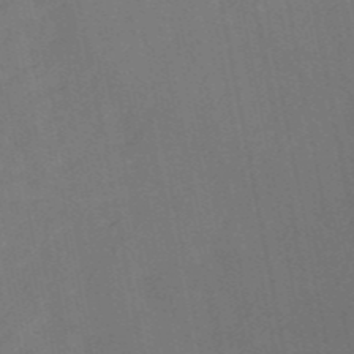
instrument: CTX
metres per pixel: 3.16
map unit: HNb
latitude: -52.4629
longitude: -50.1577
